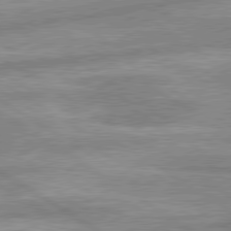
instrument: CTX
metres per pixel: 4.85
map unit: lApd
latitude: 80.0255
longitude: -167.0080
